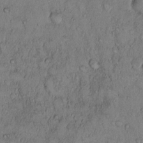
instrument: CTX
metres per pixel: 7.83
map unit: Hto
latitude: 10.2901
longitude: -57.9717
